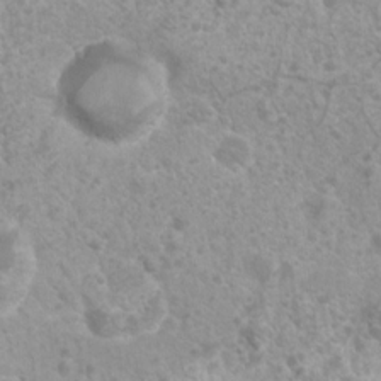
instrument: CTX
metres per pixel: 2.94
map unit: Nhu
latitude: 7.1970
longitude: -20.6868
